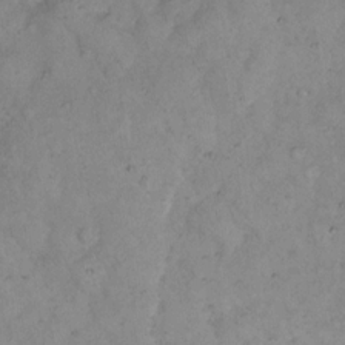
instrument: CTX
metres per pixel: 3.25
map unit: eHh
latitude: 16.1389
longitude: -63.8017
